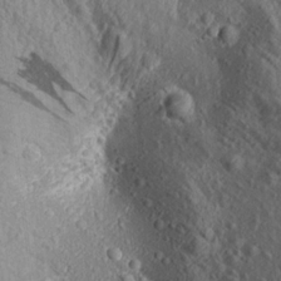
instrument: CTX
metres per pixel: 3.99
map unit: Aa
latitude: 17.5560
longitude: -146.0633
